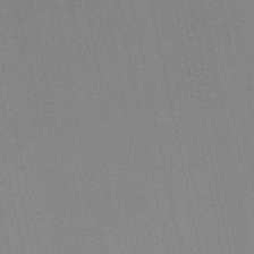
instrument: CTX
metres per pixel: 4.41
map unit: lHb
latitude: -49.4644
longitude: 69.1242
